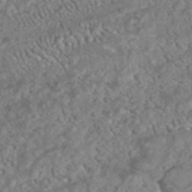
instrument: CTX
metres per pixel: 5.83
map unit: ANa
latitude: 42.2523
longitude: 23.6722
